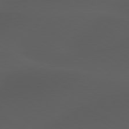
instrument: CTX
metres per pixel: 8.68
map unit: lApd
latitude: 80.0255
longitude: -88.9892
